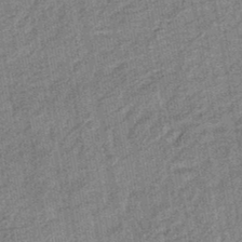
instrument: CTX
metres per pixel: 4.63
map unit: eHb
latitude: -43.8989
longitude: 86.6896
